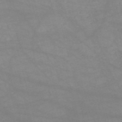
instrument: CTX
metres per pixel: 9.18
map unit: HNb
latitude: -54.4440
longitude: -40.8191
